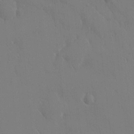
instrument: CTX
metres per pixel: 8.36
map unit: HNhu
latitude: 7.6694
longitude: 3.8989
